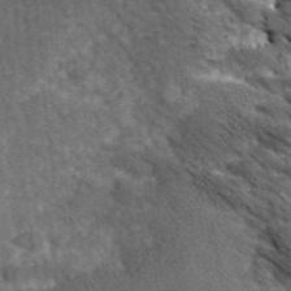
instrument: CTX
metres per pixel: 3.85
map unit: eHh
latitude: 43.3293
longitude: -90.6302
